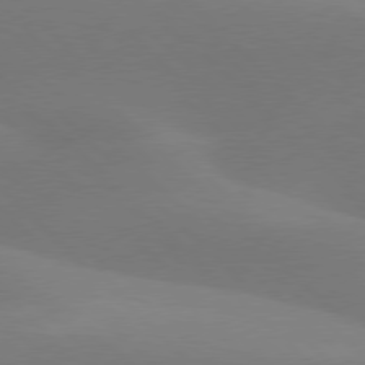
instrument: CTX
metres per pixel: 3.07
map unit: lApd
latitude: 77.6127
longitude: -50.9891
